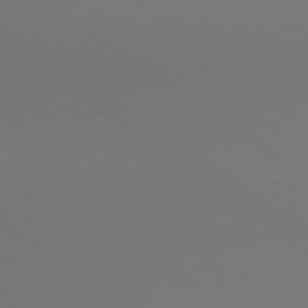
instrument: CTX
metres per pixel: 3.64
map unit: lApd
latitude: 80.6301
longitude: 153.1620
